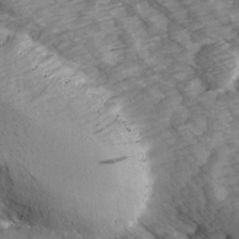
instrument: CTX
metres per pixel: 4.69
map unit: Ave
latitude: 15.3482
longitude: -103.3859
